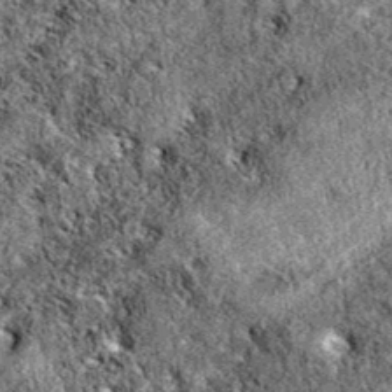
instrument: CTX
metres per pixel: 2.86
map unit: eAb
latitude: 38.4790
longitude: 111.2187
